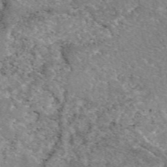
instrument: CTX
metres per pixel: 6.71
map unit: eAb
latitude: 49.2537
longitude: 110.0850
